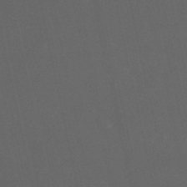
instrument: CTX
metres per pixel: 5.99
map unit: HNb
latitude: -51.7289
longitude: -39.1970
